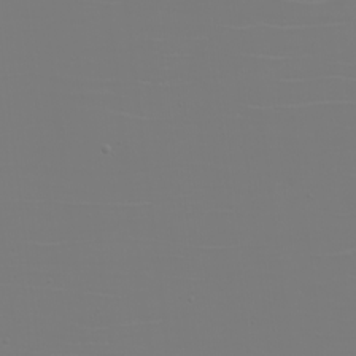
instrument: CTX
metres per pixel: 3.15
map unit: eHh
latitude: -5.9745
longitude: -84.1011
